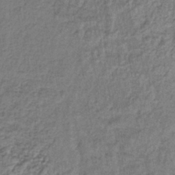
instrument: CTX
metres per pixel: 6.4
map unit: lHb
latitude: -40.7274
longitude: 62.0472
